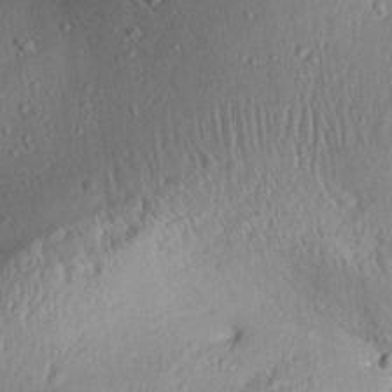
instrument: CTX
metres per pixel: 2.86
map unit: Aa
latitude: 31.7450
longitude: -133.9528
